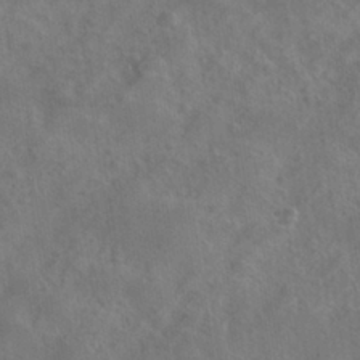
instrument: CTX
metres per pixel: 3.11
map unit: HNhu
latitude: -39.2187
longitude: 97.7100
